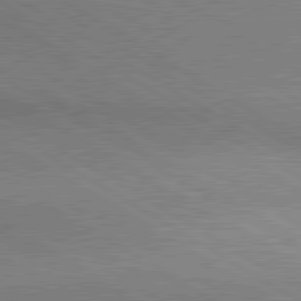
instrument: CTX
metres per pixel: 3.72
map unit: lApd
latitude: 80.4034
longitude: 164.6519
